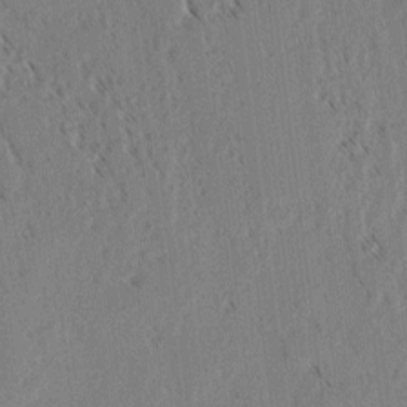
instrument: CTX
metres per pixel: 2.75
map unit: lAvf
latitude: 2.1389
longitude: -105.7828
